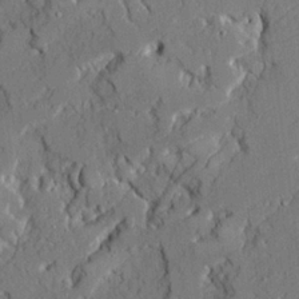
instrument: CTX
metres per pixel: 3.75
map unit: Ave
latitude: 21.6127
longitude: -128.9136
